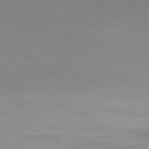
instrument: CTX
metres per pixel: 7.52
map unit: Ap
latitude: -78.6896
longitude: -74.6491
